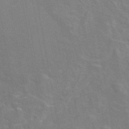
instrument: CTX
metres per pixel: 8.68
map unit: eAb
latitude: 46.5924
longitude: 116.8785
